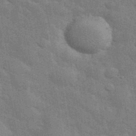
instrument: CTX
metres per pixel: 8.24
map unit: eHh
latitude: 36.4412
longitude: -65.7450
